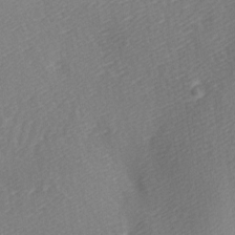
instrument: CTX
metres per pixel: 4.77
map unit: lAa
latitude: -5.7666
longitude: -121.0270
